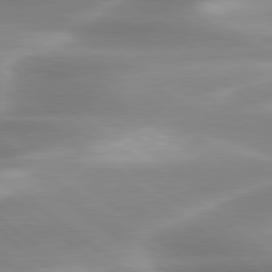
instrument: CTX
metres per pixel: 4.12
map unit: lApd
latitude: 79.8961
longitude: -117.8772
